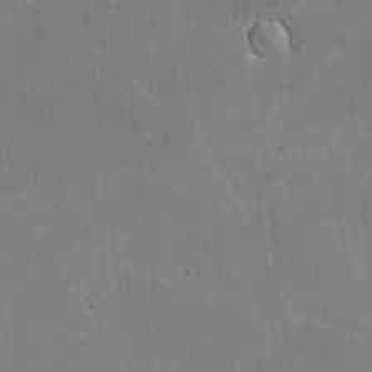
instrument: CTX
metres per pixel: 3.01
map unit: lHvf
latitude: -8.9542
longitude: -100.8380
